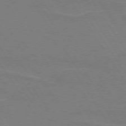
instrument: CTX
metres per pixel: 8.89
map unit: lApd
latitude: 74.0255
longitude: -56.3656
